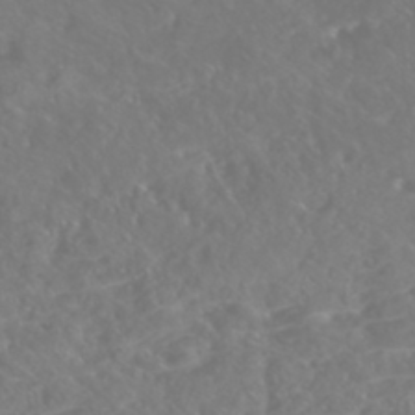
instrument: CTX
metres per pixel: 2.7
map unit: Nhe
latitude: -46.4062
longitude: 152.8974
